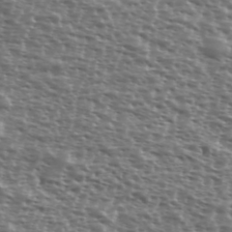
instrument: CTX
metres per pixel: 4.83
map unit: Ave
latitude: 38.7057
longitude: -111.8961
